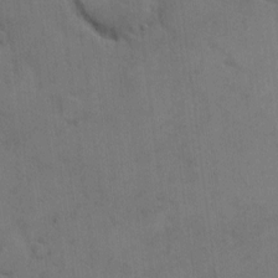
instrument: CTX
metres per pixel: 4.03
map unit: Hto
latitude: 6.5546
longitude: -62.2712
